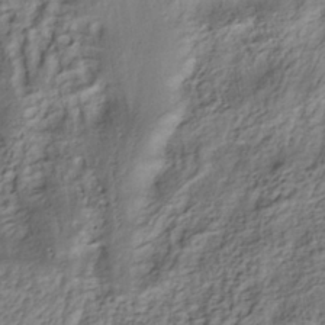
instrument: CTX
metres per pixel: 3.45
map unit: Nhe
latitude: -37.5588
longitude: -118.9702
